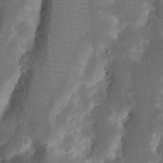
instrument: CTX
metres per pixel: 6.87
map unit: Nhu
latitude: 18.0633
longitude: -74.0822
